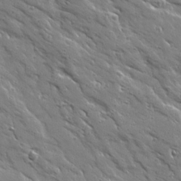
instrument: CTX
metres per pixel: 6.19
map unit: Ave
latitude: 19.2348
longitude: -136.9514
